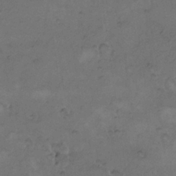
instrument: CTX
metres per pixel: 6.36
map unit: Hto
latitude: 9.2537
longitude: -60.3089
